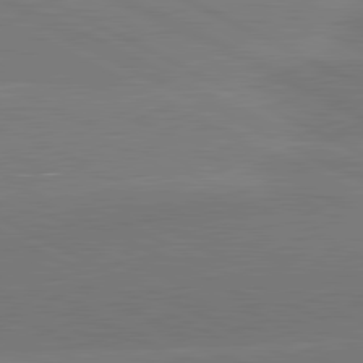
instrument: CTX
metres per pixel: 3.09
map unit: lApd
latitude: 81.3104
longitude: -153.7639
